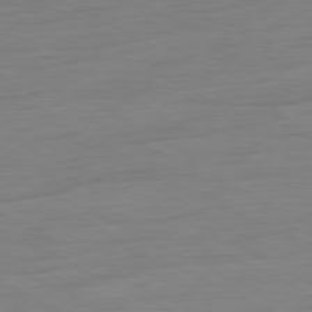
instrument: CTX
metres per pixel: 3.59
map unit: Ap
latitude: -80.9920
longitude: -77.5182
